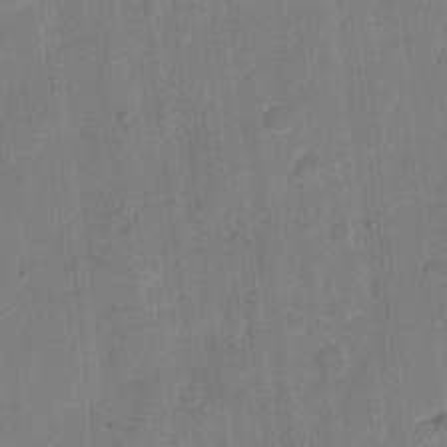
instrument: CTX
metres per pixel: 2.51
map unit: eHh
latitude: 10.9514
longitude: -66.0255
